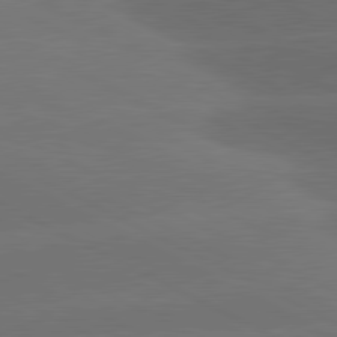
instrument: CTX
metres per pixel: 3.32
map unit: lApd
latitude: 81.1403
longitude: -147.5749
